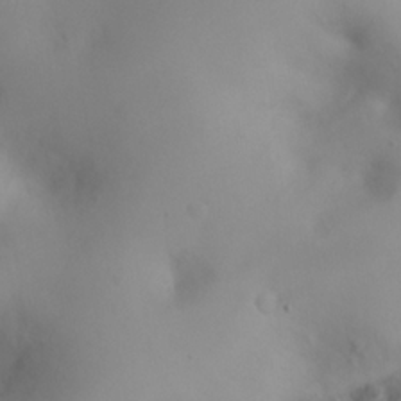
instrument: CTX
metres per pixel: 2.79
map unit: eHh
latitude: 25.6316
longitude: -64.6301
